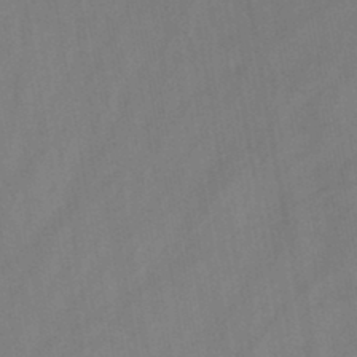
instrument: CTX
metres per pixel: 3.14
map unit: HNb
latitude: -44.5574
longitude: -39.7827
